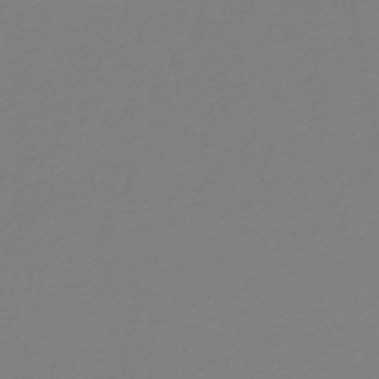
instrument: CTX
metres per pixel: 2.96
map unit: lHb
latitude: -46.2550
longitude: 65.8045
